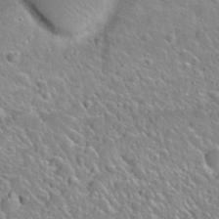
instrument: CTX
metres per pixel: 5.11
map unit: Nhu
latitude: 28.1389
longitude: -53.0270
